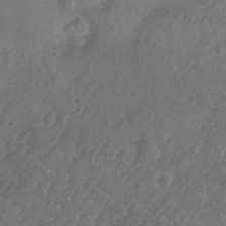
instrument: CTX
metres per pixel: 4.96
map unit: Nhu
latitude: 4.2711
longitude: -18.2522
